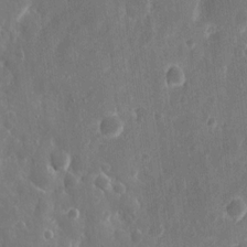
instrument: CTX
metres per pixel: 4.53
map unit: eHh
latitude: 12.1011
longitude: -73.1593
